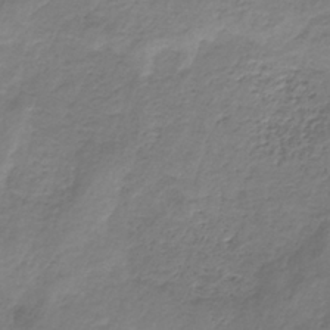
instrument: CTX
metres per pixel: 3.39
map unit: HNb
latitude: -33.1809
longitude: 58.0849
